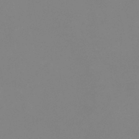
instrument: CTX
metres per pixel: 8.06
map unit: eHb
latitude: -37.8044
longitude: 74.7652
